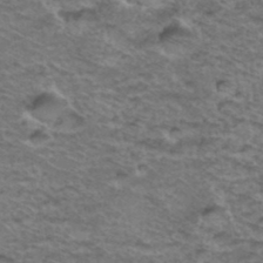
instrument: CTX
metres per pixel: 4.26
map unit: Hto
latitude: 38.0444
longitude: -44.4412
